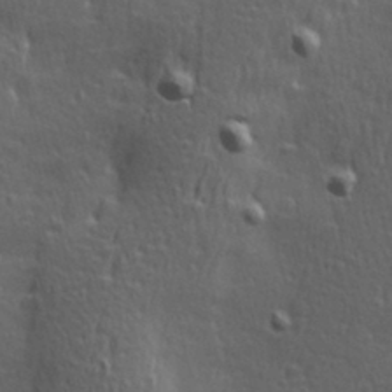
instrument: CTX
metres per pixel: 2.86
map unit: Hve
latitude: 24.5167
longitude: -96.9703
